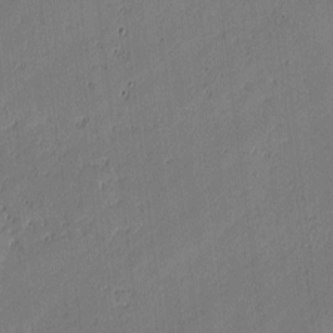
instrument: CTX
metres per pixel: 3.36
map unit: lAvf
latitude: -1.1243
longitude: -106.2145
